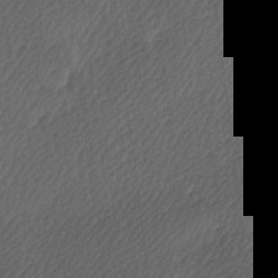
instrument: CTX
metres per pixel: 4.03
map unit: Ave
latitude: 9.6694
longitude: -106.6113
